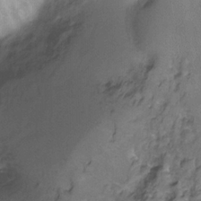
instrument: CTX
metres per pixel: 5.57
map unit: Hto
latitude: -11.4454
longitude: -38.7435
